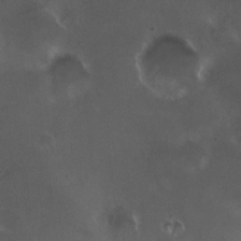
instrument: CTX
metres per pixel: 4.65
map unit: HNhu
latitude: 5.2726
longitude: 8.1039
